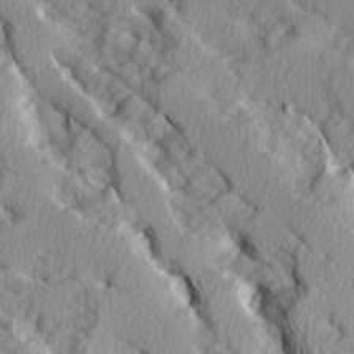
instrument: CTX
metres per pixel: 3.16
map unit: Ave
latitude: 14.5735
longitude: -130.9325
